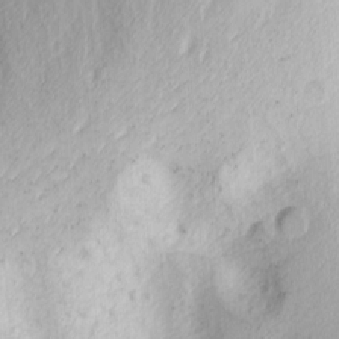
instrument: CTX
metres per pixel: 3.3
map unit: Nhu
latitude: -1.4455
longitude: -73.4427
